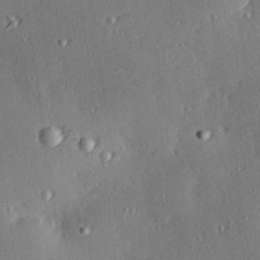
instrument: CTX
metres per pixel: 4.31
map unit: Hve
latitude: 27.8395
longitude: -91.3671
